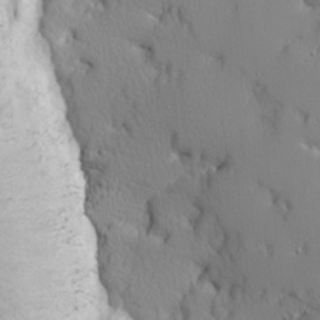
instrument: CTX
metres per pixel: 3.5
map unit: Ave
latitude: 12.0633
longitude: -101.4238
